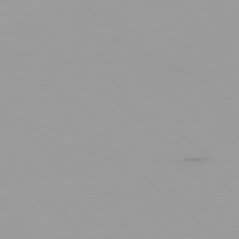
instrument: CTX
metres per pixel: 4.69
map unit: Ap
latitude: -79.1053
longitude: -71.6883
